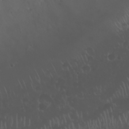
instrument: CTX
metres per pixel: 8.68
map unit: Nhu
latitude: 22.3089
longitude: -63.7639
